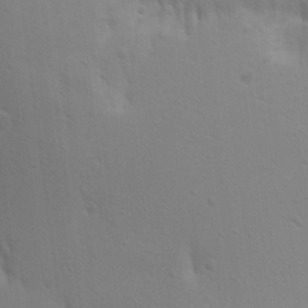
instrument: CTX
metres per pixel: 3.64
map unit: Aa
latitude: 15.8395
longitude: -147.5749
